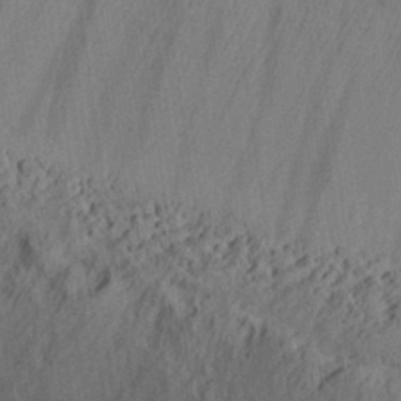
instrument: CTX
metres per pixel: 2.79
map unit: Aa
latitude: 30.2145
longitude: -133.1025
